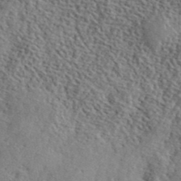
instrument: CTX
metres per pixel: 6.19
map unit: lHvf
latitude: 41.3670
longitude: -87.7449
